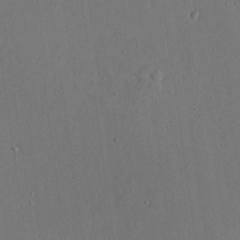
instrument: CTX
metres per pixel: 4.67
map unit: lAvf
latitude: 23.9717
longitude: -111.2915
